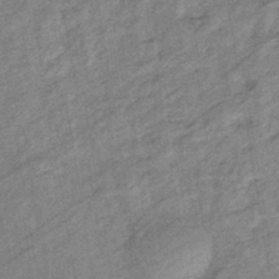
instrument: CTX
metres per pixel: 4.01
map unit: eHb
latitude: -40.5385
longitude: 81.9556
